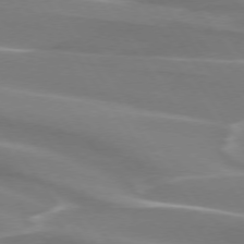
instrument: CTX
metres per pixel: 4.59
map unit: lApd
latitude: 74.1767
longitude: -61.8961
